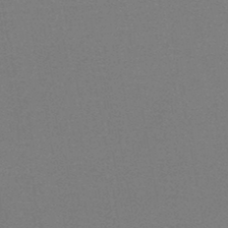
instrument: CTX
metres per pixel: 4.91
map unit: HNb
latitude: -45.8800
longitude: -40.1766
